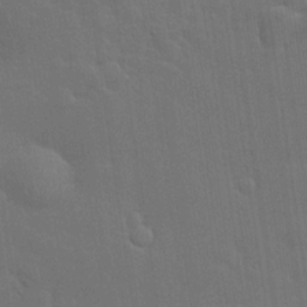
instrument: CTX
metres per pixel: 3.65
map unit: lHvf
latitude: 19.8772
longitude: 141.8989
